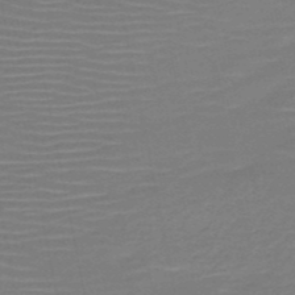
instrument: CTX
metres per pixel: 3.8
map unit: HNb
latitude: -51.2943
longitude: -47.8395
